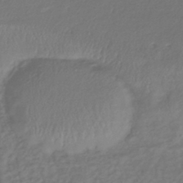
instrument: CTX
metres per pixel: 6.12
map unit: lHb
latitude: -39.9367
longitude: 72.2550
